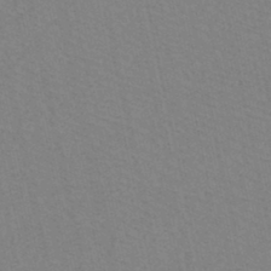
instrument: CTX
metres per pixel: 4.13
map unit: HNb
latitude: -45.3510
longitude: -41.6693
